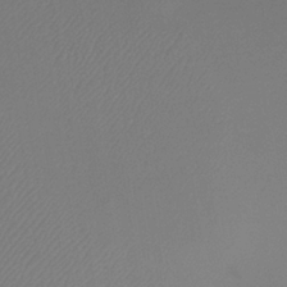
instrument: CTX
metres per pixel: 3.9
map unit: lHb
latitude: -35.1998
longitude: 67.4265
